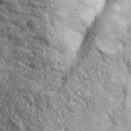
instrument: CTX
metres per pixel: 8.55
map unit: lHvf
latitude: 39.4048
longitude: -86.9514
